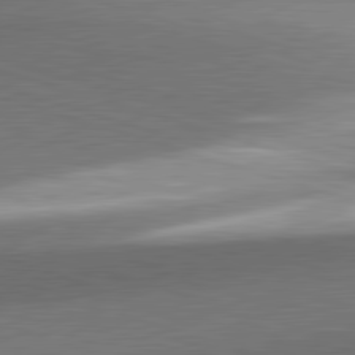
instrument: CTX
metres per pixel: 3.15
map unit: lApd
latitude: 81.8583
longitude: 133.5777
